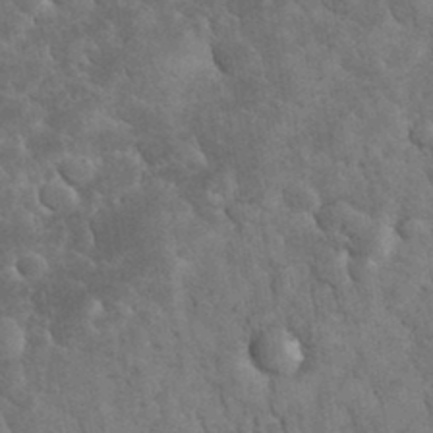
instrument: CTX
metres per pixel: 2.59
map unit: eHh
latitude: 33.8394
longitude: -66.2711
